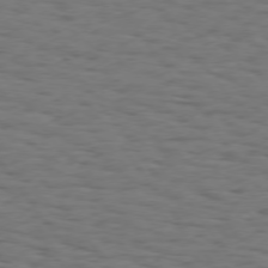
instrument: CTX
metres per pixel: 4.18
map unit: Hpe
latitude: 74.5546
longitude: -133.4426
